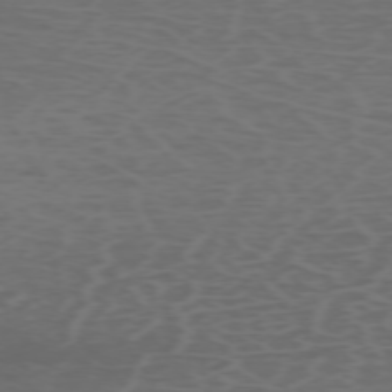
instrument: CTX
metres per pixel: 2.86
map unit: Hpe
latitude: -73.1998
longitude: 6.0850
